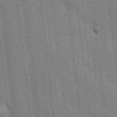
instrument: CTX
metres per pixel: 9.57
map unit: Ave
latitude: -10.1417
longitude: -123.2159
